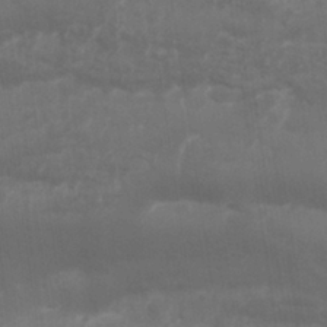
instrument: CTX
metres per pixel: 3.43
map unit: Nhu
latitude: 25.8961
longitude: -62.2901
